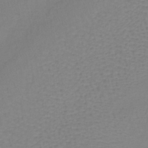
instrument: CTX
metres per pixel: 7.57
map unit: lHb
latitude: -41.1053
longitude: 61.0486
